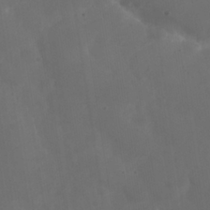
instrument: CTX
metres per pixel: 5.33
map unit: Nhu
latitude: 25.5371
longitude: -57.1781
